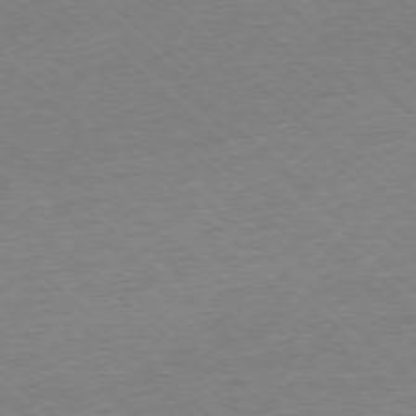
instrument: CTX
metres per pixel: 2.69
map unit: Ap
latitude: -77.1998
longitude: -97.0647
